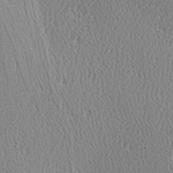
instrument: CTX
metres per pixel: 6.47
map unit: Hve
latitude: 2.8380
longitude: -124.6112
